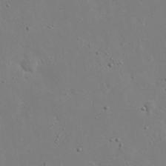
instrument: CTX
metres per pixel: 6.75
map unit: eHh
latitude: 19.4426
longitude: -71.5938
